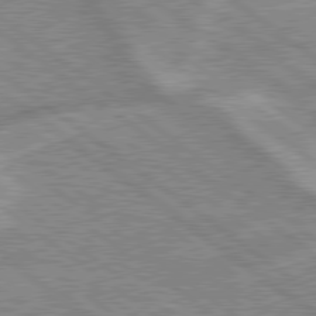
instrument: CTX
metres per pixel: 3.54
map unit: lApd
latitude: 79.1592
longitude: -168.9325
